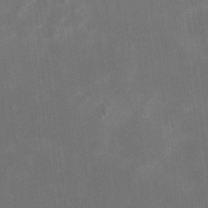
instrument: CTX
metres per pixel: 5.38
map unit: eHh
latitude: 20.2523
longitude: -70.8191
